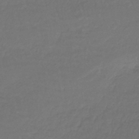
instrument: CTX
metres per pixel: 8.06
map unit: lHb
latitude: -42.3495
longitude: 65.5210
